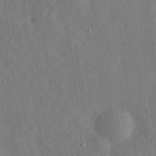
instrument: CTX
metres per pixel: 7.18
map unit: eHh
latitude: 29.7449
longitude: -76.7624
